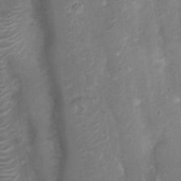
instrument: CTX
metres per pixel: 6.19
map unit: Nhu
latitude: 5.2915
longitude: -17.1592
